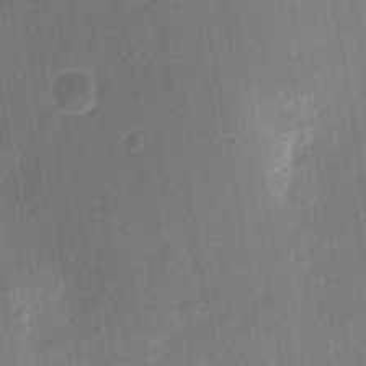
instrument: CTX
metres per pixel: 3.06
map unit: eHh
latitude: 4.5735
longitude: -69.7261
